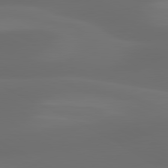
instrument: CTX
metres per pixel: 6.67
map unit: lApd
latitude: 80.9136
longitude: 123.6155
